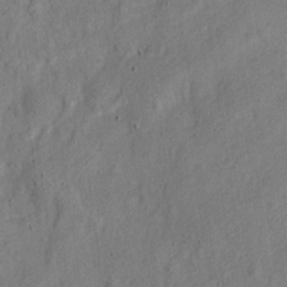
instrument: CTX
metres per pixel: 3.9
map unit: Nve
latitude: -24.0472
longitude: 107.1242
